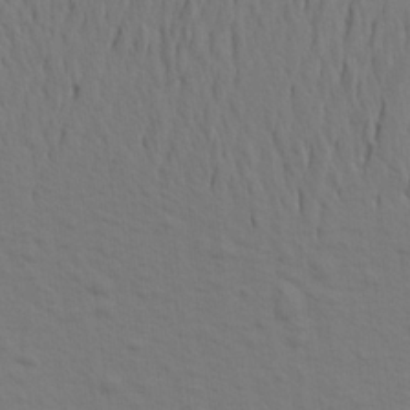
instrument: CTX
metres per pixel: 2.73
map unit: Aa
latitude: 19.1592
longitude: -142.9136
